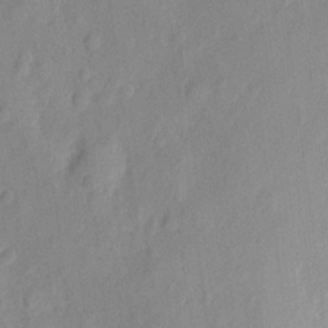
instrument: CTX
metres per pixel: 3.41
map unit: eHh
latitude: 7.3860
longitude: -75.2348
